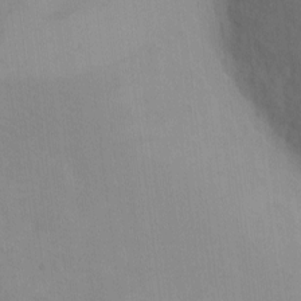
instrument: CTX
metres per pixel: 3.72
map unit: eHh
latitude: -8.9164
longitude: -67.7260
